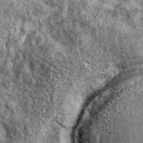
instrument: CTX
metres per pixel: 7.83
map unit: eAb
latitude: 38.9891
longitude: 106.3117
